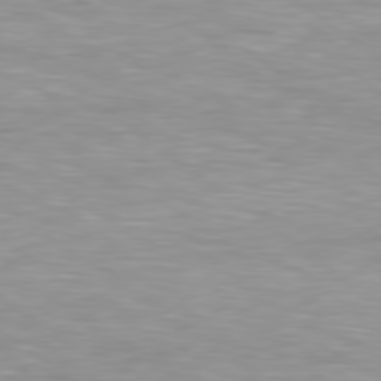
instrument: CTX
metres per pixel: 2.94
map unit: Hpe
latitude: 79.2537
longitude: -129.2537
